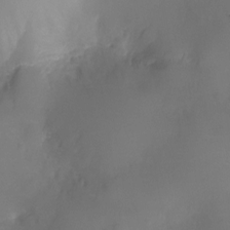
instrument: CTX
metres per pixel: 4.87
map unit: Ht
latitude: -10.4818
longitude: -29.5938
